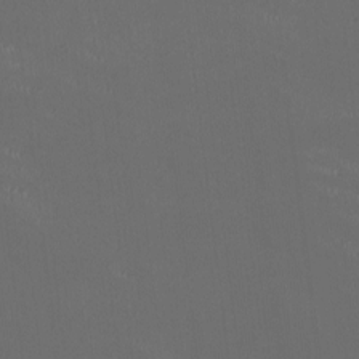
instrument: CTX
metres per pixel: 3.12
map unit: HNhu
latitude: 0.6301
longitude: -2.4412
